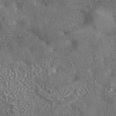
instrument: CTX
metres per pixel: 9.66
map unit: eAb
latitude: 42.9136
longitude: 105.3698
